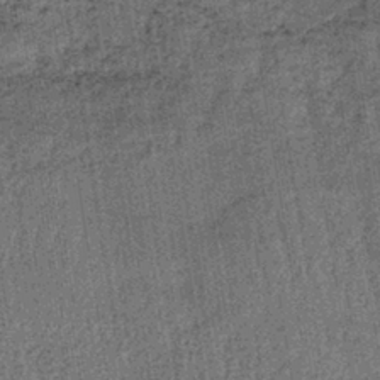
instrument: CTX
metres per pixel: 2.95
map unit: lHb
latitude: -39.9367
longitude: 60.4251
